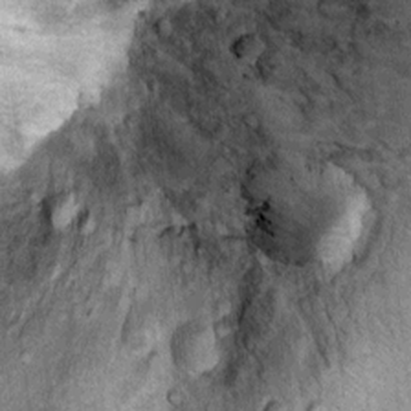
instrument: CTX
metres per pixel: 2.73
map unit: Ht
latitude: 9.5560
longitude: -37.9339
